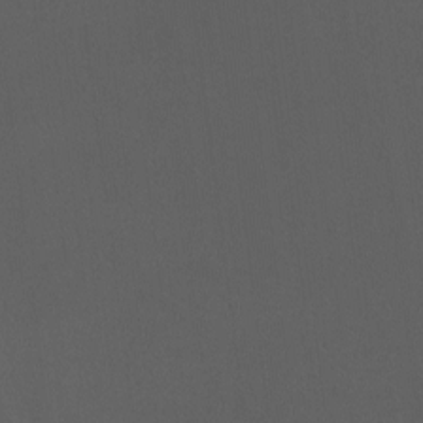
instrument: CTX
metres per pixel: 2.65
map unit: eHh
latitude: -2.6518
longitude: 19.5966
